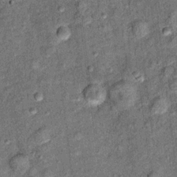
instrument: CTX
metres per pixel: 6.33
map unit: Ht
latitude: 11.2159
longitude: -38.7624
